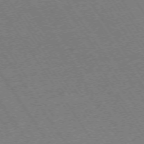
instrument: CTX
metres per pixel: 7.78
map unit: Ap
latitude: -73.1809
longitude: -71.1025
